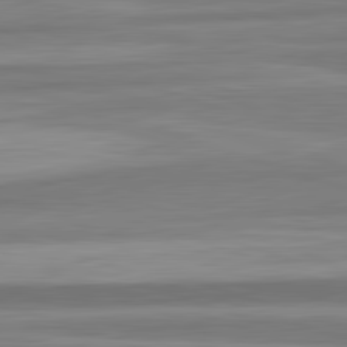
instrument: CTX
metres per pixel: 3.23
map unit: lApd
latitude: 82.6679
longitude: 178.3873
